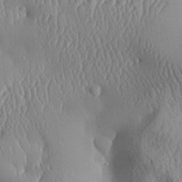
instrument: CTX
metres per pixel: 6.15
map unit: Aa
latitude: 31.7072
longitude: -141.4615
